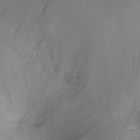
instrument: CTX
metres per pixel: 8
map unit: Nhu
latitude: -8.7463
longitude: -44.2522
